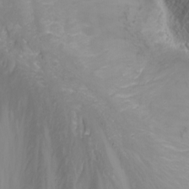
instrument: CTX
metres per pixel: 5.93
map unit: Nhu
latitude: -4.4818
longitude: -87.2915
